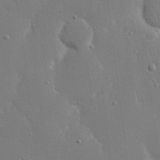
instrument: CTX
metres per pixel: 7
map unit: eHh
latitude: 16.5924
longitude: -71.4237
